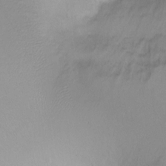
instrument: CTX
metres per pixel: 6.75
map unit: Ht
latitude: -8.5763
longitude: -35.8961
